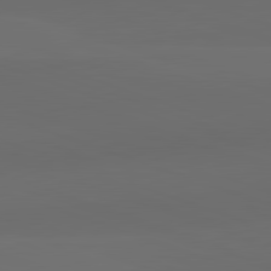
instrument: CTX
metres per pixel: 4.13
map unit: lApd
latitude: 82.3656
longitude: 135.5588
